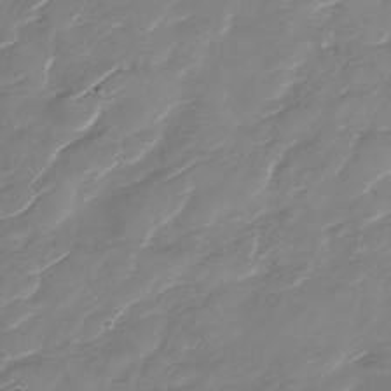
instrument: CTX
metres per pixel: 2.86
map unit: Nhu
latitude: -29.5210
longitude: -72.1011
